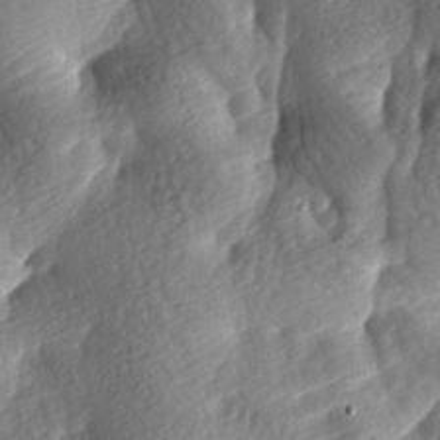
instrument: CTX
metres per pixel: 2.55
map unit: lAa
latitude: -8.3306
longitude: -126.3467
